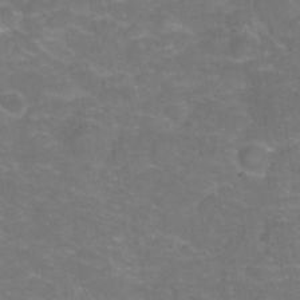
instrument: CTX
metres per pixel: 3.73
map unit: Hve
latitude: -30.6518
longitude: 95.4265
